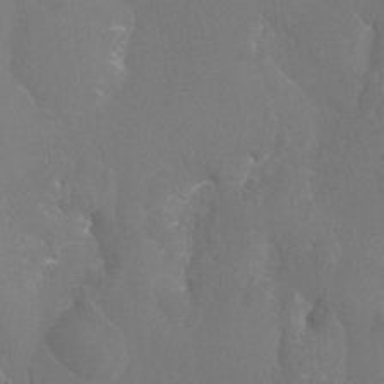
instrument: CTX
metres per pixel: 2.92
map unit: Htu
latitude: -7.7099
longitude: -33.1970
